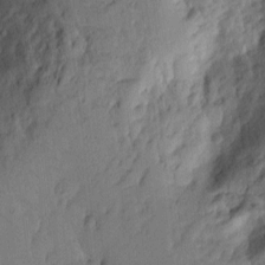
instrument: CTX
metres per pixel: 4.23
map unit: eHh
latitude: 7.2348
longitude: -72.1767
